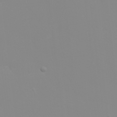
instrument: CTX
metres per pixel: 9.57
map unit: eHh
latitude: -2.5573
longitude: -75.8772
